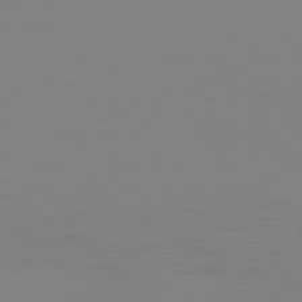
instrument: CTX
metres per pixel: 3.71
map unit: Hpe
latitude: -82.6707
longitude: 9.5399
